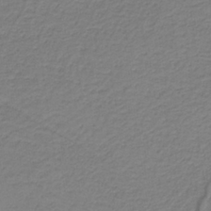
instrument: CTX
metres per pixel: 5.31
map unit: HNb
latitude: -38.0472
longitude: 53.3698
